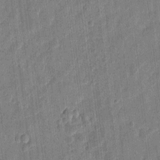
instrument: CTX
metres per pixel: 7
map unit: eHh
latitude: 7.7827
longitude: -73.1404
